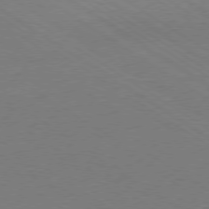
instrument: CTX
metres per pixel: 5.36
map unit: Ap
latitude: -79.5588
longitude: -52.6869
